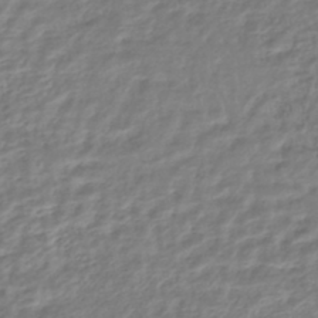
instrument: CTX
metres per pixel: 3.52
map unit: HNhu
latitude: -44.9164
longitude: 102.8408
